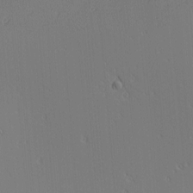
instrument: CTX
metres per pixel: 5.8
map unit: lAa
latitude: 1.9906
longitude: -115.7260
